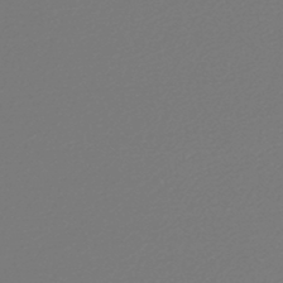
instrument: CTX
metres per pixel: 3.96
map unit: lHb
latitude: -45.3888
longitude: 71.0864
